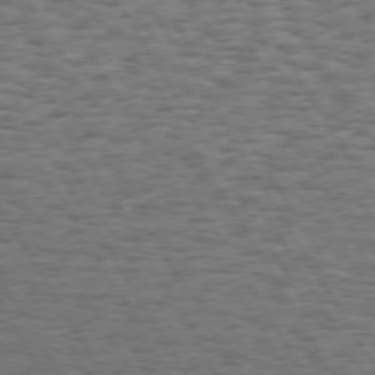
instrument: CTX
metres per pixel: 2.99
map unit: Hpe
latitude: 73.2537
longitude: -129.9528
